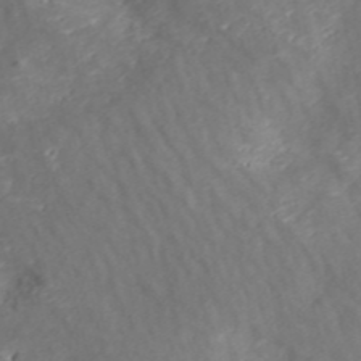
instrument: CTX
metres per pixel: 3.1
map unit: ANa
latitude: 41.0269
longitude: 34.2550
